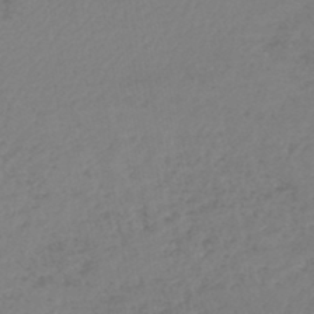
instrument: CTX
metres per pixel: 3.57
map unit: lHb
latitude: -45.5399
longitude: 67.8611
